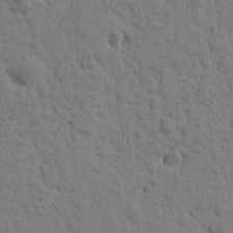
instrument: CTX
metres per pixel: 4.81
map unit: Htu
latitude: 0.7246
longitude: -178.3845
